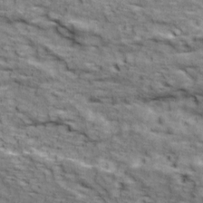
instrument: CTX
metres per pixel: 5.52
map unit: Ave
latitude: 18.2900
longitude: -134.0633
